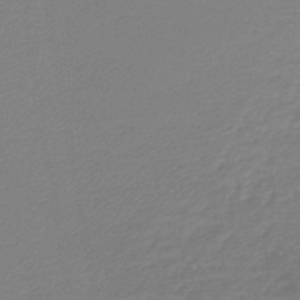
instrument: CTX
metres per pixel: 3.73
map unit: lHb
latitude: -45.5777
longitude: 60.3495
